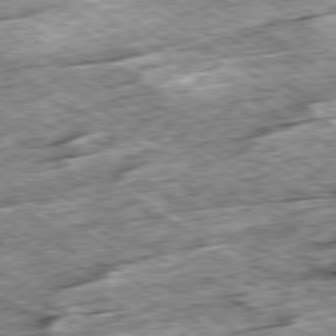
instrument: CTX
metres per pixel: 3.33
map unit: Ap
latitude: -79.7666
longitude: -85.7450
